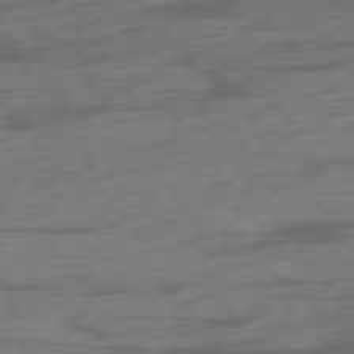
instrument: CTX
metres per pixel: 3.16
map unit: Ap
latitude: -77.6722
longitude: -78.1956
